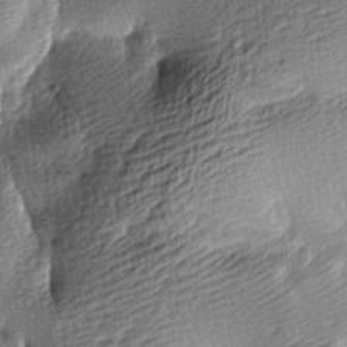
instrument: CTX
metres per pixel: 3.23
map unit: lAa
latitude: -9.1809
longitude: -126.1389
